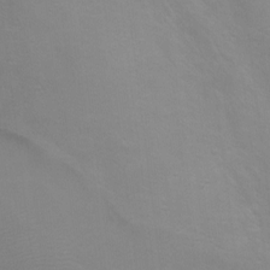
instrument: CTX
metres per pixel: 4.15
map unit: Ht
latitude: 1.3481
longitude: -35.7260
